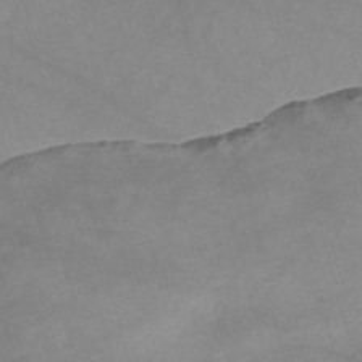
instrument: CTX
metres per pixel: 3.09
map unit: Nve
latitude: -58.0472
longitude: 59.6910
